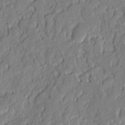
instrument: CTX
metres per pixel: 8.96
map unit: eHh
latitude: 6.9325
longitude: -76.0255
